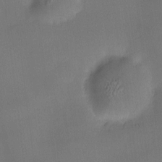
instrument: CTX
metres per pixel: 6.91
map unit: HNhu
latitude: 9.7450
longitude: 10.0283
